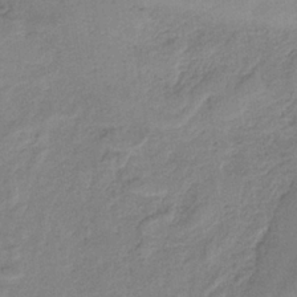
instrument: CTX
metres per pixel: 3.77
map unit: HNb
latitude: -34.5007
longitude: 59.5588
